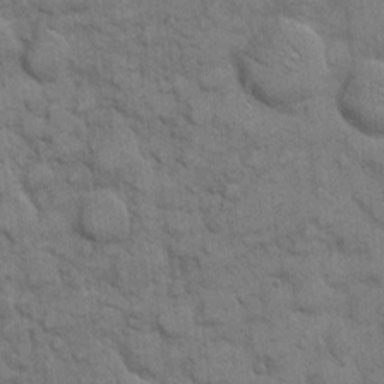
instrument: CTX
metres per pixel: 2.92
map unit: eHh
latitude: 8.3090
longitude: -64.8947
